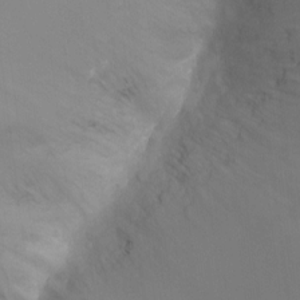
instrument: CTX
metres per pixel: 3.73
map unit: Ht
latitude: -8.5574
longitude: -34.1577
